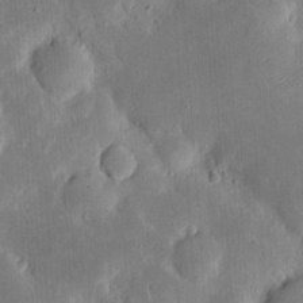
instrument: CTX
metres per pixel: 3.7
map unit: eHh
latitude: 5.4426
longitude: -70.5546
